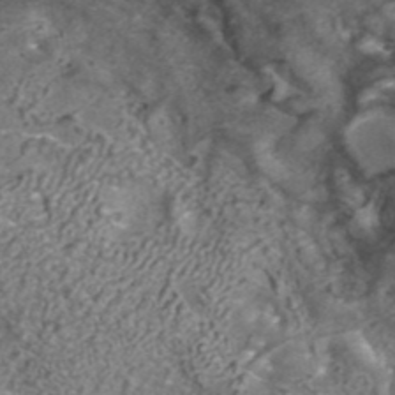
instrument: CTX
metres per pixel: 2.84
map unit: ANa
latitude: 42.1578
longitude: 27.3320
